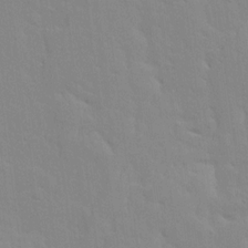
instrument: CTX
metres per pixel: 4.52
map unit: Ave
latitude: 13.1781
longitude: -134.2144
